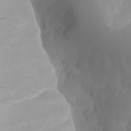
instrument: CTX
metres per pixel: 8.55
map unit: Aa
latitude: 25.0647
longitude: -127.8206
